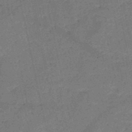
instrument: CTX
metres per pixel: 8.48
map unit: HNb
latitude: -50.3495
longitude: -41.3481
